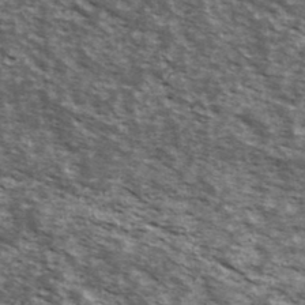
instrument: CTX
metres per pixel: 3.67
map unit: Ave
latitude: 39.4615
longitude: -108.2900
